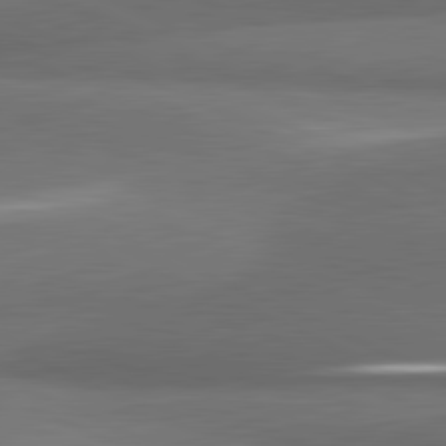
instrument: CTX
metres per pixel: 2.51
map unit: lApd
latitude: 81.5182
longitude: 175.0297
